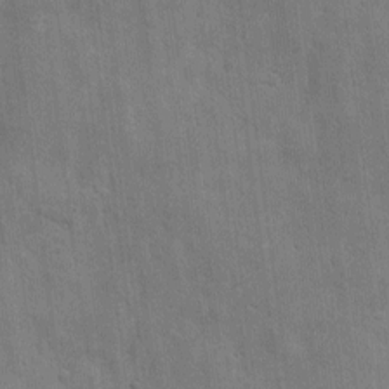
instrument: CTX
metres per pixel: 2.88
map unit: eHh
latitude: 6.8569
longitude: -72.1767
